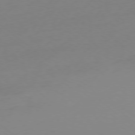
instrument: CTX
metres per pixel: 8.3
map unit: Ap
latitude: -78.4818
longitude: -99.1781
